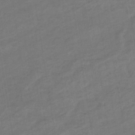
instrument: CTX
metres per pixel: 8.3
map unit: eHb
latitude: -36.1794
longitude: 78.2739
